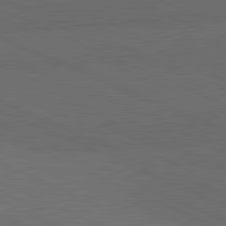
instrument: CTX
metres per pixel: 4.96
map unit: lApd
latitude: 81.7450
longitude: 148.1417
